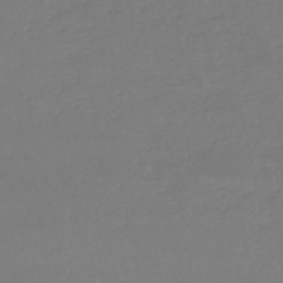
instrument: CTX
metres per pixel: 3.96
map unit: eHh
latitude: -52.6140
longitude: -25.2725
